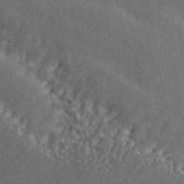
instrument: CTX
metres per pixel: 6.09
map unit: ANa
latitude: 45.5182
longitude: 45.4265
